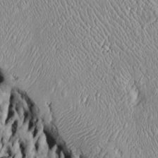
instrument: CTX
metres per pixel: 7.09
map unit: Htu
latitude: -6.3306
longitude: 157.1809
